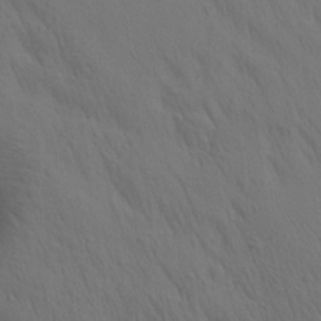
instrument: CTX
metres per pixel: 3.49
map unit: lAa
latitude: 21.8395
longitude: -138.3467
